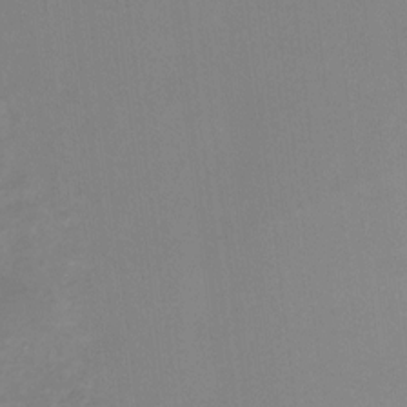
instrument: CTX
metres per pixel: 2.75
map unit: Ht
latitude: 2.5168
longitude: -33.8961
